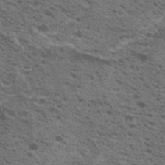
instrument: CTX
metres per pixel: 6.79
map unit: Nhu
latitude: 19.4804
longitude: -31.2726
